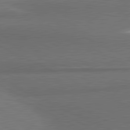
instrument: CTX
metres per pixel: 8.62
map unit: lApd
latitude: 81.3859
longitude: 175.9745
